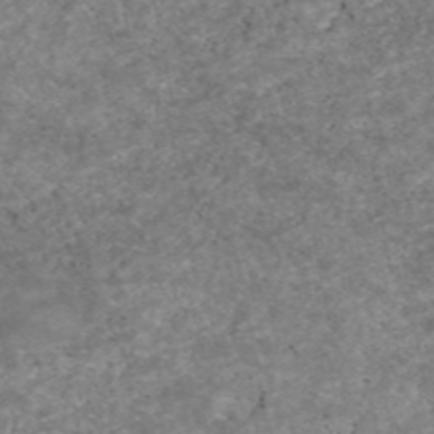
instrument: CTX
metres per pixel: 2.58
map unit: eAb
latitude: 47.8395
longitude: 120.2739
